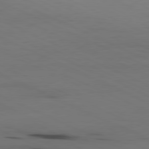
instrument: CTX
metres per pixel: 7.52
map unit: Ap
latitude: -81.3510
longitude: -93.8394
